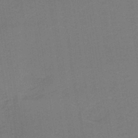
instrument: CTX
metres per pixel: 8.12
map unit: lHb
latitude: -42.5195
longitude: 53.2187
